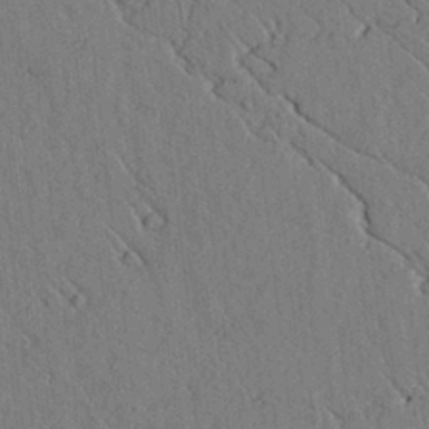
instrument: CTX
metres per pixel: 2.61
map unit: lAvf
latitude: 6.2334
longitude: 159.8800
